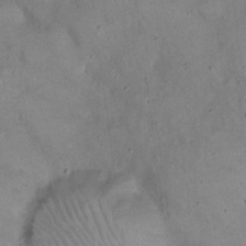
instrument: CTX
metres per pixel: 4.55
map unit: eHh
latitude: 20.6491
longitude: -60.1578
